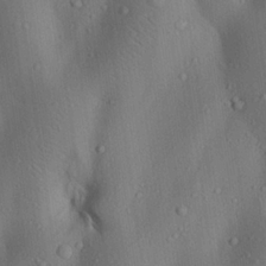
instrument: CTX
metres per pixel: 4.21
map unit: Aa
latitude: 23.0269
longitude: -137.4049
